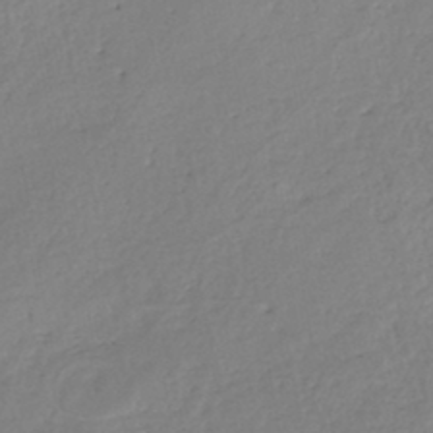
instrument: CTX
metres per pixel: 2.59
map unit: eHh
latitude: -45.1809
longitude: -28.5546
